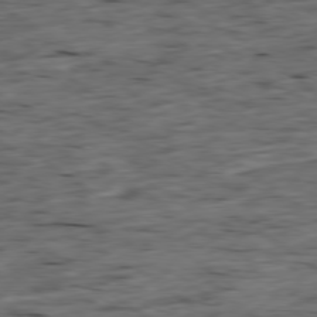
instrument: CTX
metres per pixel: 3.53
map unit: Ap
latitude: -79.3320
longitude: -90.1011
